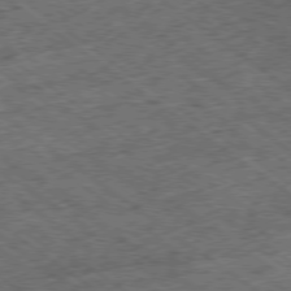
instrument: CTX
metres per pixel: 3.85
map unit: Ap
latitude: -78.9919
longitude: -52.1767
